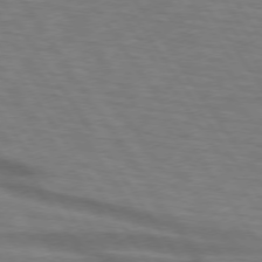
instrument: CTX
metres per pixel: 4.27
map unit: lApd
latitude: 74.2712
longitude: -76.0255
